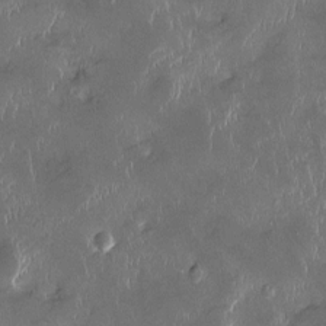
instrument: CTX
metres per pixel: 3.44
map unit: Htu
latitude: -1.6911
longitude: 149.6344
